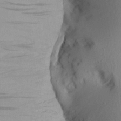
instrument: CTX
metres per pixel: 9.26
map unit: Aa
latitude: 21.8395
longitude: -146.5735
